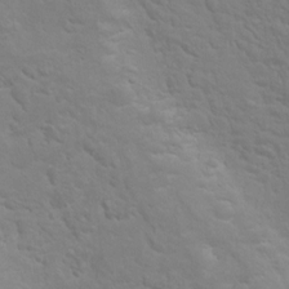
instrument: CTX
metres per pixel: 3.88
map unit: Hto
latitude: 8.2334
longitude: -31.1592
